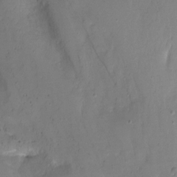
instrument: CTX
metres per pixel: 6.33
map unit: Nhu
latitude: -11.4266
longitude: -46.6491
